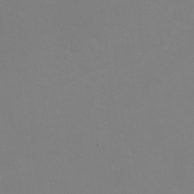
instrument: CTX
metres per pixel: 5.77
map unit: eHh
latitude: -12.5763
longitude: -60.0444
